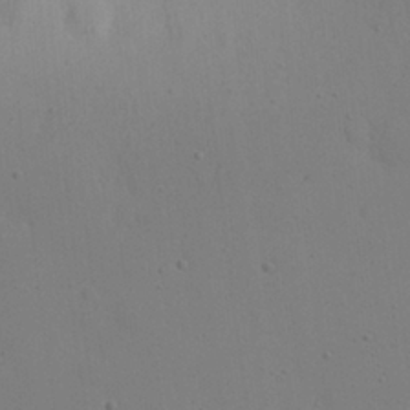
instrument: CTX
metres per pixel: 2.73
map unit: Nhu
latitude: 25.4615
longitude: -71.2159
